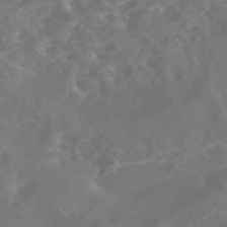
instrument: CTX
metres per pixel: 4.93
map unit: Nhe
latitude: -46.4440
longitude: 153.1998
